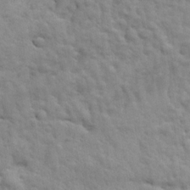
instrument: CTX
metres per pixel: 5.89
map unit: Ave
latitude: 17.6505
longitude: -133.1781
